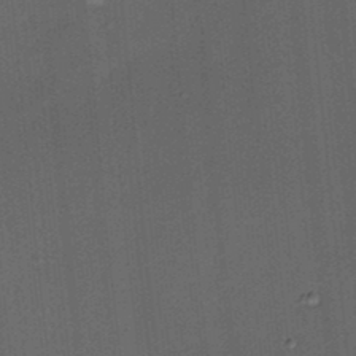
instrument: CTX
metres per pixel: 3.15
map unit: HNhu
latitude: 12.4223
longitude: 10.9920
